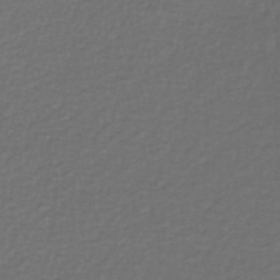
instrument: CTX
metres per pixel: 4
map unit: lHb
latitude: -42.7841
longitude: 72.9919
